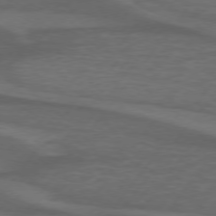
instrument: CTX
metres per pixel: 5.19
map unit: lApd
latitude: 74.6679
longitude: -78.4412
